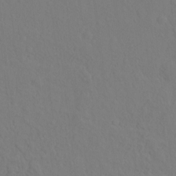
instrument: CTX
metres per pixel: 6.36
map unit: Hto
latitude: -8.2550
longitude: -43.7828
